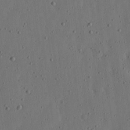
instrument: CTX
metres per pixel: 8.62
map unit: lHvf
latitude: 19.5371
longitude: -114.8568
